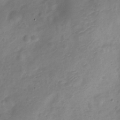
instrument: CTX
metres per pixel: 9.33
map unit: Nve
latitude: -20.4818
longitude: 108.1417
